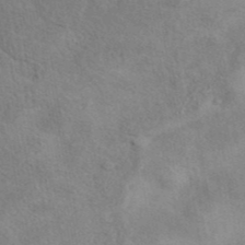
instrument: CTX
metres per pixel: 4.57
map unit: eAb
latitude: 41.4993
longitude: 110.3495
